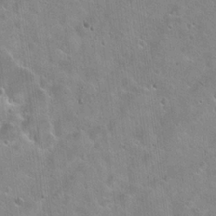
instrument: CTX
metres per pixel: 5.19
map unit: Hto
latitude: 21.8773
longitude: -53.8395
